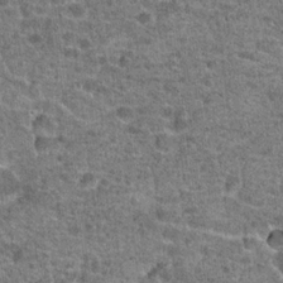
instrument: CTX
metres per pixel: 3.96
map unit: Hto
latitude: 19.9906
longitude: -42.2901
